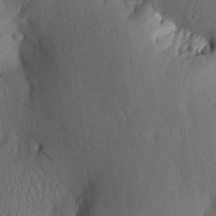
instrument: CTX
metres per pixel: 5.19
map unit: Aa
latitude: 27.1970
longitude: -136.6302
